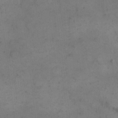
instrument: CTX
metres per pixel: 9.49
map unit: eHh
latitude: 15.2915
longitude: -67.8583
